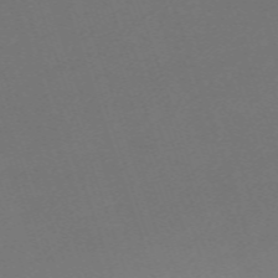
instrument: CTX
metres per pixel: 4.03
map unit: eHh
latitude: -63.2565
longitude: 51.9367
